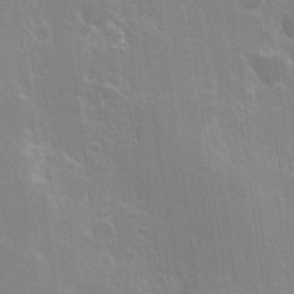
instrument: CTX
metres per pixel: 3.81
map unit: Hve
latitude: 23.2726
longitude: 146.9353
